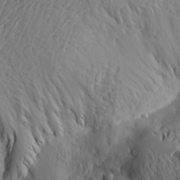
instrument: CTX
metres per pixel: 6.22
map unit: Aa
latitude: 20.6302
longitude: -143.7072
